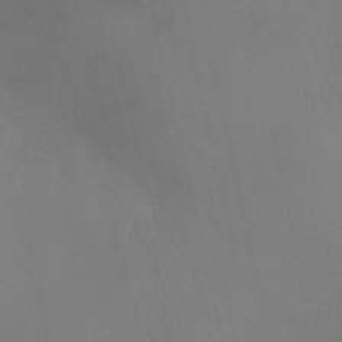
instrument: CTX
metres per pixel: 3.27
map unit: Ht
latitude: -5.6344
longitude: -26.5546
